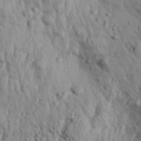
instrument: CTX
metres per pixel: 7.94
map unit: Aa
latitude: 31.0648
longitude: -135.9717
